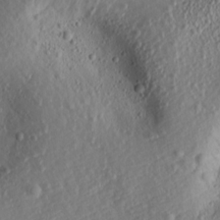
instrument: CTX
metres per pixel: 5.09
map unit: Aa
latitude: 14.6869
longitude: -140.5167
